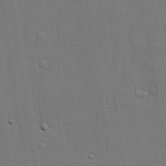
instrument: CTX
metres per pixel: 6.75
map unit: lAvf
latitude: 23.8205
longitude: -110.6113
